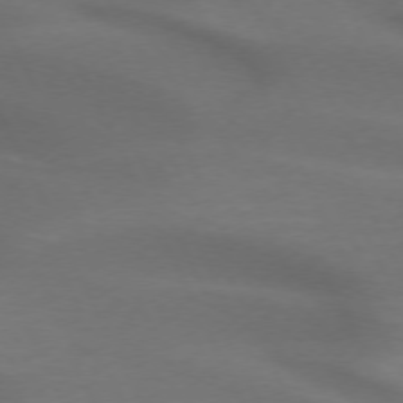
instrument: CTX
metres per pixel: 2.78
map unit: lApd
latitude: 72.9325
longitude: -49.1403
